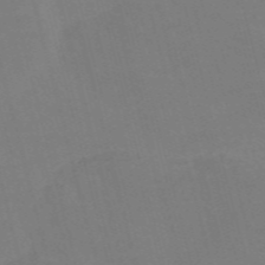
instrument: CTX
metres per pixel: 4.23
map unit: Nve
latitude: -57.9745
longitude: 61.7856
